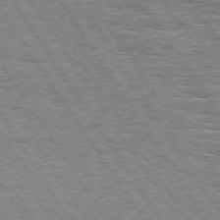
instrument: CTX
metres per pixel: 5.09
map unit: Hpe
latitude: 73.8206
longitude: -138.4601
